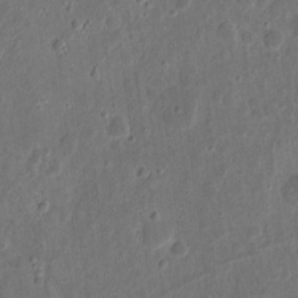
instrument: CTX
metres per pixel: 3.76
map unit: eHh
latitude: 11.6127
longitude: -73.3860
